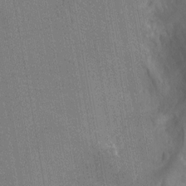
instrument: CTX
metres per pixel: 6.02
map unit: Nhu
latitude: -11.4454
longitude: -21.7261
